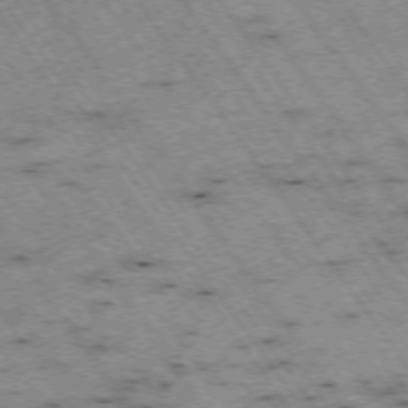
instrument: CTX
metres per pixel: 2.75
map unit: Hpe
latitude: -74.2740
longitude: 4.1983
